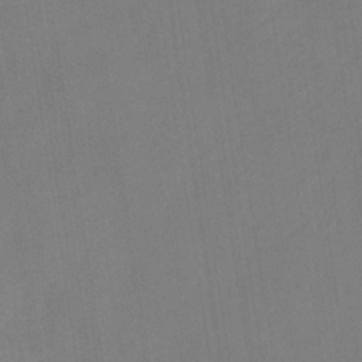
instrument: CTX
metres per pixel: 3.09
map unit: lHb
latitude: -35.3132
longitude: 66.8219
